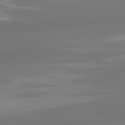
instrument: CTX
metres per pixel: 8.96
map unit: lApd
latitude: 81.1781
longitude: -164.5357
